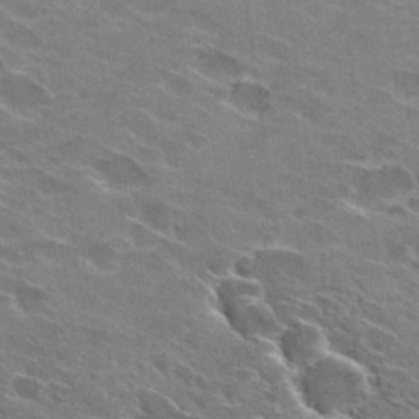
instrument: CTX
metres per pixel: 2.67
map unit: Hto
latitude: 29.5371
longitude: -42.9703
